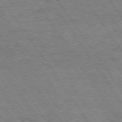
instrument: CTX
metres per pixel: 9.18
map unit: Hpe
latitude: 74.3467
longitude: -151.5560
